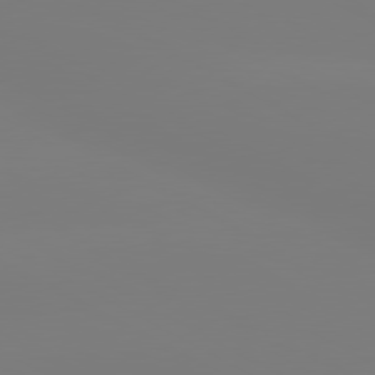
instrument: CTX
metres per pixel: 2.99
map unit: lApd
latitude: 80.1956
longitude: -148.0633
